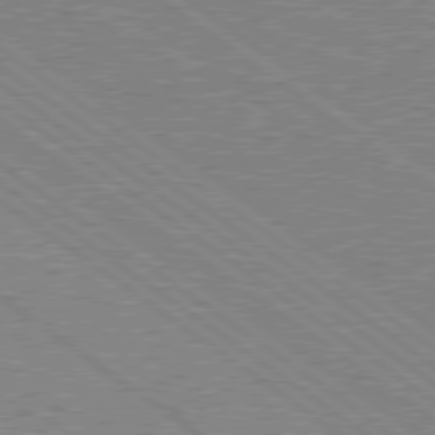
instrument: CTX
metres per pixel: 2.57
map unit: Hpe
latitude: 78.6869
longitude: -145.4048
